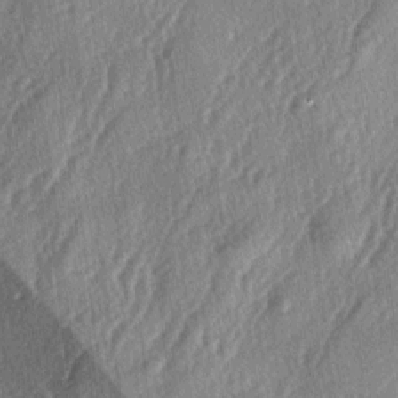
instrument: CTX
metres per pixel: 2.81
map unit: lAa
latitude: -4.8219
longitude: -126.3278
